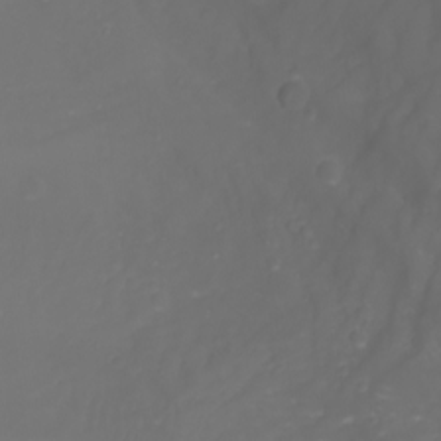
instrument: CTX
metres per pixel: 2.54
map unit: Aa
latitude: -7.8611
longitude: -71.7638
